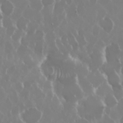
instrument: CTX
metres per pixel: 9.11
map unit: Nhu
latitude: 29.4993
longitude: -62.2145
